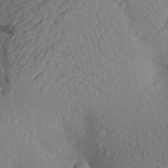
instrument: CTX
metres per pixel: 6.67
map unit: Aa
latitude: 25.3859
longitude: -147.9528
